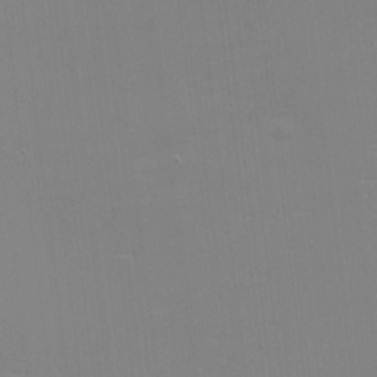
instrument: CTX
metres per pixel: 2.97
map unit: eHh
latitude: -3.0108
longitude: -80.5546
